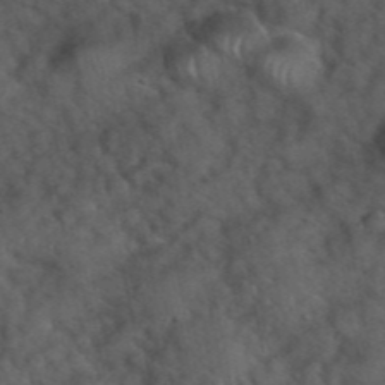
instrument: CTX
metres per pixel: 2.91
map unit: eHh
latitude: 39.5938
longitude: -56.6679
